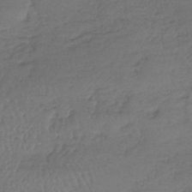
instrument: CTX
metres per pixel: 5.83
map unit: lHb
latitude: -39.7100
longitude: 68.5195
